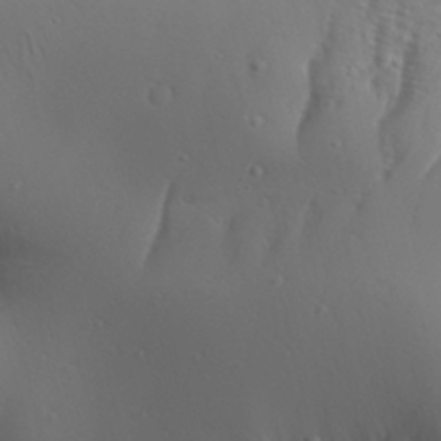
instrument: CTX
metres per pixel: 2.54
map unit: Aa
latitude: 31.5560
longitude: -132.9136
